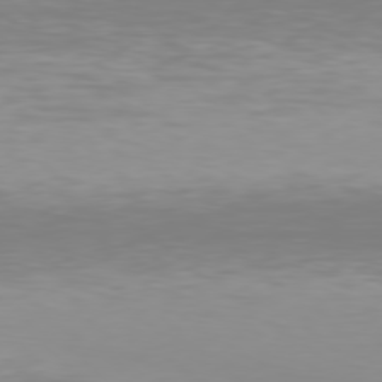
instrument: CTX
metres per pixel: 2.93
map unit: Hpe
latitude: 78.3090
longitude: -134.8002
